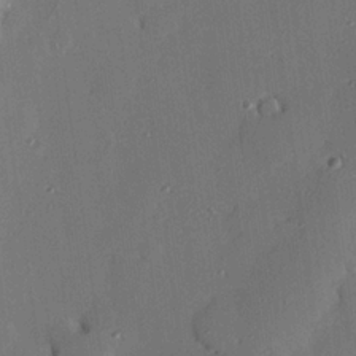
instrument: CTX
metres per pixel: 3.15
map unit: eHh
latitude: 22.4601
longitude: -90.9325
